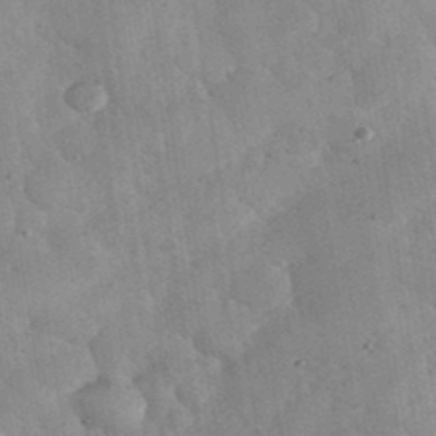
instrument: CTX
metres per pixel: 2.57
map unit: eHh
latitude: 36.8569
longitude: -67.7827
